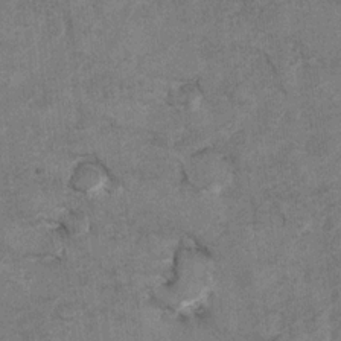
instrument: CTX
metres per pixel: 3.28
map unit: Hto
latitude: 8.0255
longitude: -35.2537
